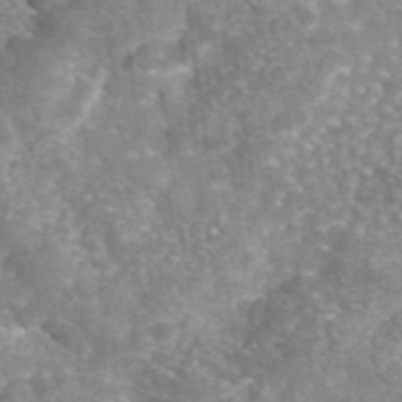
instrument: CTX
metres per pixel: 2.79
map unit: eAb
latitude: 45.5749
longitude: 105.0864
